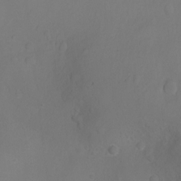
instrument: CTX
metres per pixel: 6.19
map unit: Ht
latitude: -1.8423
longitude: -27.2348
